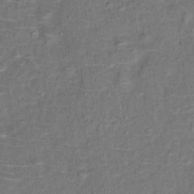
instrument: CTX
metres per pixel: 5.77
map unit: Hto
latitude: 14.2901
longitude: -38.5357
